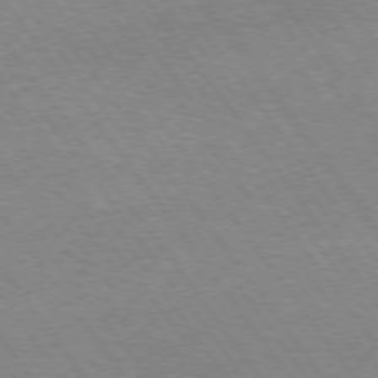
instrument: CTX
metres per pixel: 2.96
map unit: Hpe
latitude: 74.3278
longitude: -141.3859
